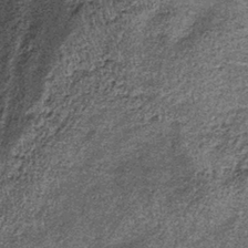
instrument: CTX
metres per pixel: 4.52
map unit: lHb
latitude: -38.0850
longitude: 67.0109
